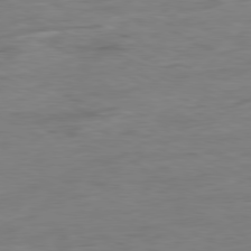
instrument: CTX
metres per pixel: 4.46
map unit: Ap
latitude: -80.5385
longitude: -91.6505
